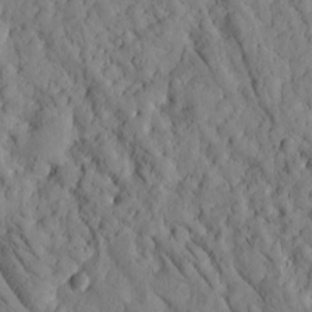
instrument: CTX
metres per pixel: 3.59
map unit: Htu
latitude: -2.6896
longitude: 174.0661
